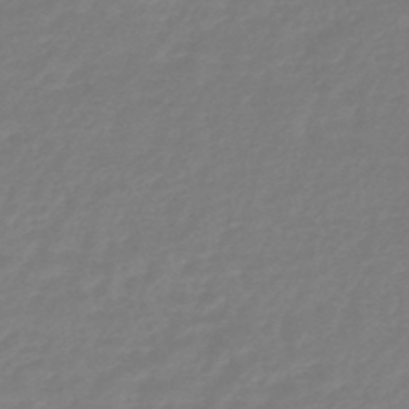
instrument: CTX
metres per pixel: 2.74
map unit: eHb
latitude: -45.9178
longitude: 81.6155
